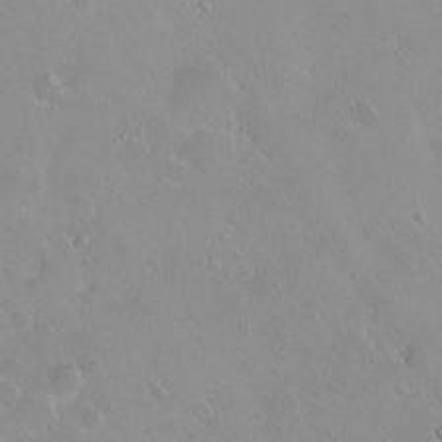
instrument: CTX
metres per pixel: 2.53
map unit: eHh
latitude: 1.9339
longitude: -55.1025
